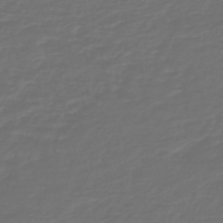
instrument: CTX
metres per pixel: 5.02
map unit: HNb
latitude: -47.5777
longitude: 55.0864
